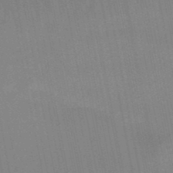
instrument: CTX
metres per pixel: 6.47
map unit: lHb
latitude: -48.5574
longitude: 67.0675
